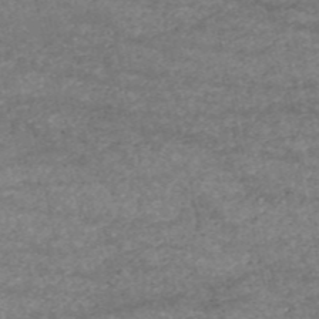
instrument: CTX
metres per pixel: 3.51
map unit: HNb
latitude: -53.2376
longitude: -38.8947
